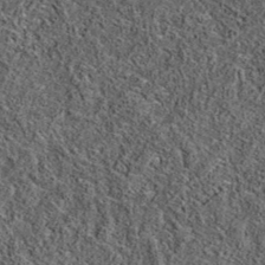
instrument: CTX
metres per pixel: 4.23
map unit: eAb
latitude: 36.4412
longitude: 107.0108
